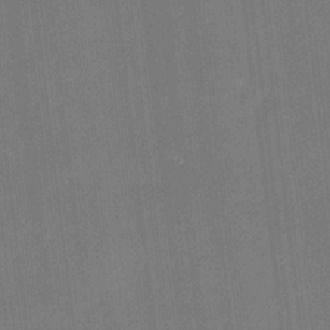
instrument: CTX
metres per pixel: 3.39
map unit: HNhu
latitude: 6.1578
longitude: 10.8408
